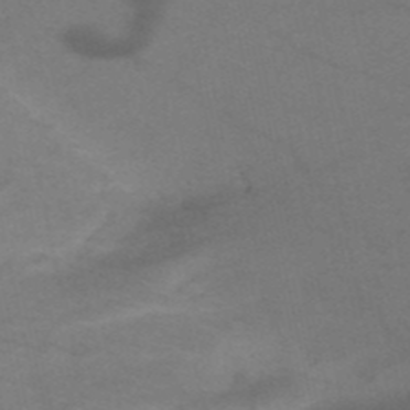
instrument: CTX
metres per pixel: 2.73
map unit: HNb
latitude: -52.2361
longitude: -46.3279
